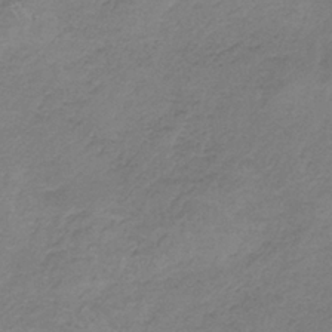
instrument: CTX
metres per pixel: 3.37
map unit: HNb
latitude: -35.2376
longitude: 55.6722
